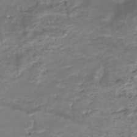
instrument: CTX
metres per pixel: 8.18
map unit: Nhe
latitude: -48.3118
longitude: -171.5749
